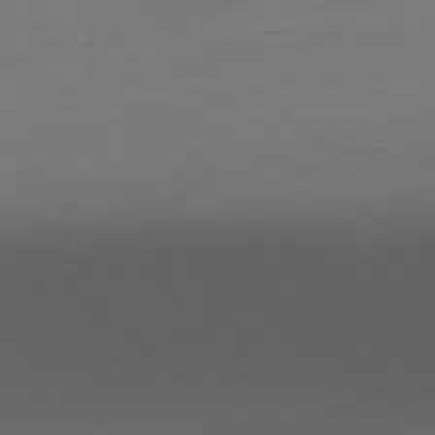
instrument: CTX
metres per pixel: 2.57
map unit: Ap
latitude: -78.4251
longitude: -57.3859
